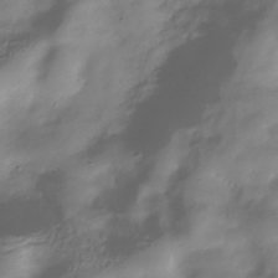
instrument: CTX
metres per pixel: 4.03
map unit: Hve
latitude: -32.0283
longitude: 91.1243
